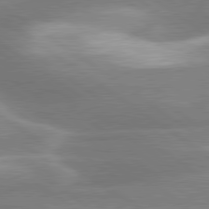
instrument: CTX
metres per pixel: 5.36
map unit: lApd
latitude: 80.2333
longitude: -119.9717
